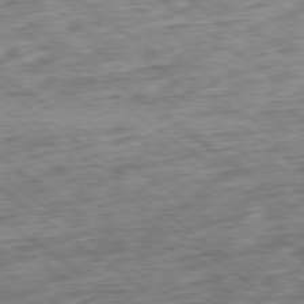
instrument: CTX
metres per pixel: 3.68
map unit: Ap
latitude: -79.3320
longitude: -76.3845
